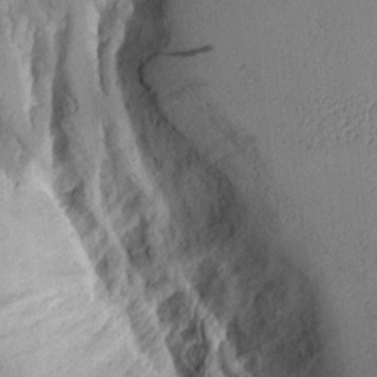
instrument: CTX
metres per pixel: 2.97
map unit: Aa
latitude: 9.9717
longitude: -127.3482
